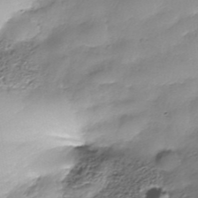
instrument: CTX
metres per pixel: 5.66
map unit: Nhe
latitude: -37.9367
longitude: -148.9703
